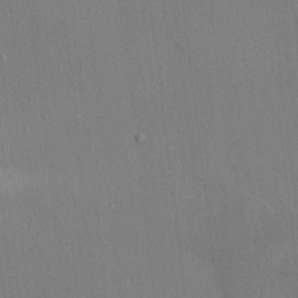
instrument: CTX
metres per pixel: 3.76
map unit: HNhu
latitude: 4.1389
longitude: 6.3306
